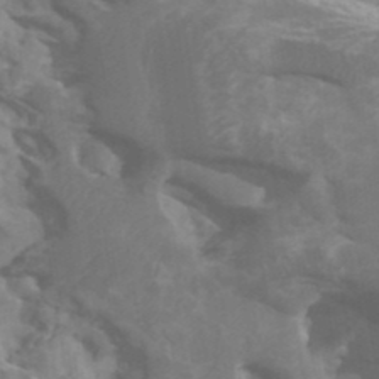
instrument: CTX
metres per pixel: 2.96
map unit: HNhu
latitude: 1.8961
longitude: -0.3278
